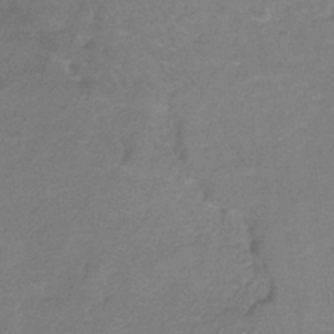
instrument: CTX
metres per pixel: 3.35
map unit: HNb
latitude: -34.8975
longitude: 55.5021
